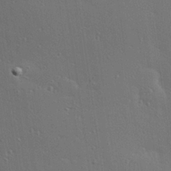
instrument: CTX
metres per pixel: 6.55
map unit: Hve
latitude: 27.1214
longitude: -90.7624
